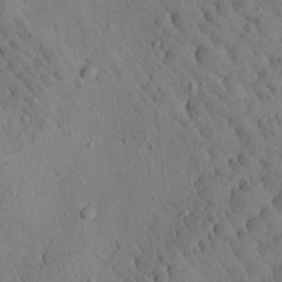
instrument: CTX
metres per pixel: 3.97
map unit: Aa
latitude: 26.5924
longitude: -142.6302
